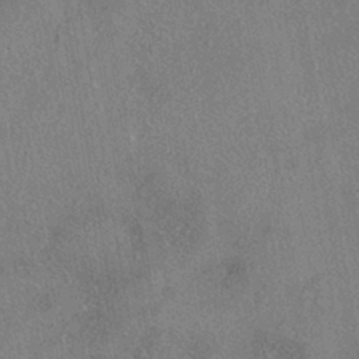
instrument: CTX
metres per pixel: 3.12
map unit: eHh
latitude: -40.9730
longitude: 120.8219
